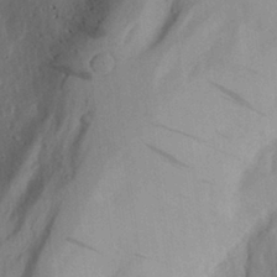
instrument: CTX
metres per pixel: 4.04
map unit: Aa
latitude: 27.3293
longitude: -146.5924
